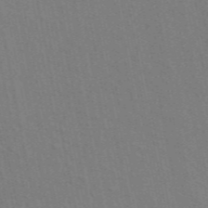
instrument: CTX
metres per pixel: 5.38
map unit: ANa
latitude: 48.9514
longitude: -77.4237
